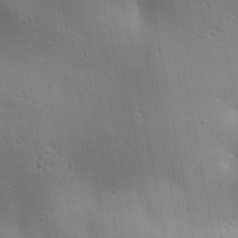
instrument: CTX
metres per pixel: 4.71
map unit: lAa
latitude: 18.3089
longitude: -138.7435
